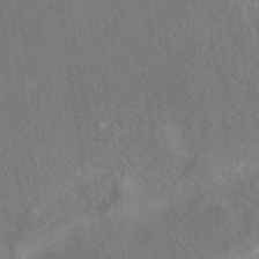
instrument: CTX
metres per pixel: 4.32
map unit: eAb
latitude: 40.7813
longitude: 103.4266
